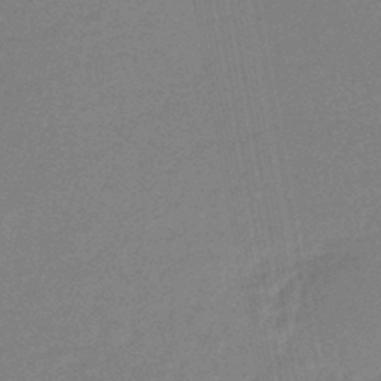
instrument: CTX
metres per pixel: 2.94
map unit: eHb
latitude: -45.0486
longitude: 87.8989
